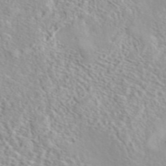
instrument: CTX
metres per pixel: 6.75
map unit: eAb
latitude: 44.2333
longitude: 114.8786
